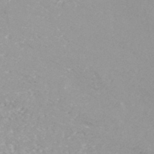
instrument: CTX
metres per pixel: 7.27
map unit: HNhu
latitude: -46.2172
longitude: 98.6329
